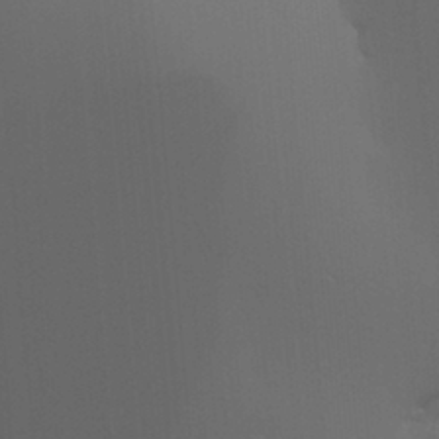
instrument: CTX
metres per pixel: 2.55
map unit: Aa
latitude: 26.8191
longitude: -131.2537
